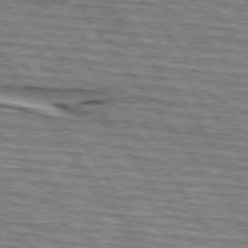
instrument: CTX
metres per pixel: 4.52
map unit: lApd
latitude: 74.5924
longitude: -75.2915
